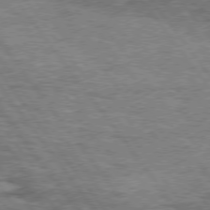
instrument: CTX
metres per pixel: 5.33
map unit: lApd
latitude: 75.4426
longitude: -48.1956
